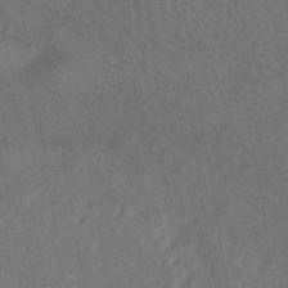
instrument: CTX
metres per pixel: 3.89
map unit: HNhu
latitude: -40.0472
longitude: 98.4818
